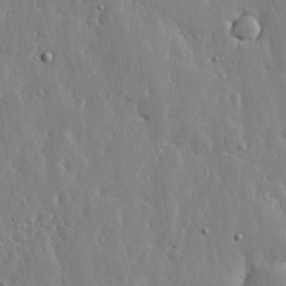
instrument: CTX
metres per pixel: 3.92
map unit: lHvf
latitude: 18.3845
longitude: -115.9150
